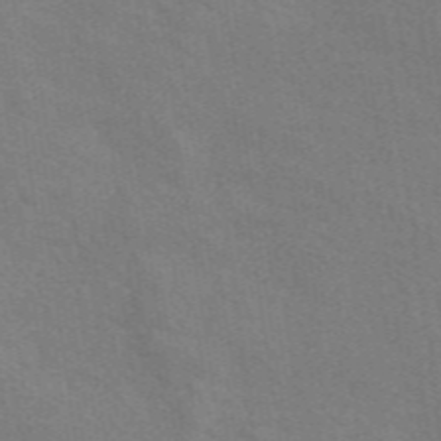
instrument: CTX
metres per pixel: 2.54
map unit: eAb
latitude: 50.4223
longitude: 112.6141
